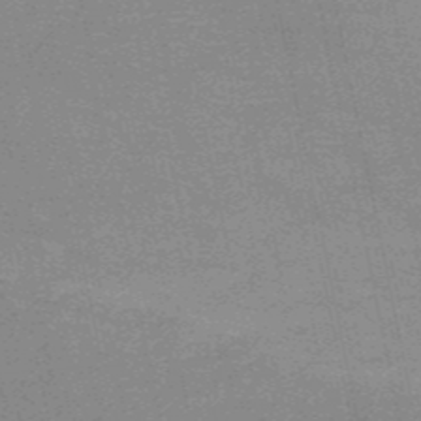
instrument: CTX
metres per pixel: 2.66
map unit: HNb
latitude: -53.1998
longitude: -47.5183
